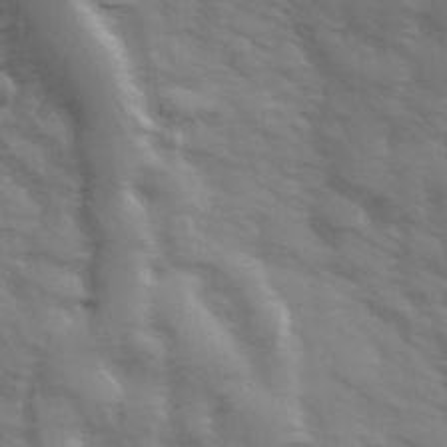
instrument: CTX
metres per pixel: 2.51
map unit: Hve
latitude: 32.7246
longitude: 150.2928
